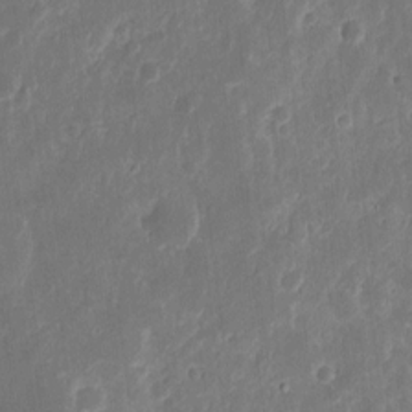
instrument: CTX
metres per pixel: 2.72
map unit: eHh
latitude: 10.7246
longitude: -72.4790
